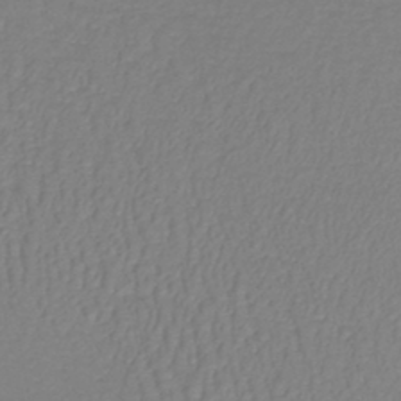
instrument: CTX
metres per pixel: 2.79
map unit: lHb
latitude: -43.1431
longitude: 72.6896
